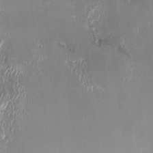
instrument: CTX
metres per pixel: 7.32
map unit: HNhu
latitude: -1.1243
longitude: -1.7449
